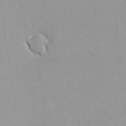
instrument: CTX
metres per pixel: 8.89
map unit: lHvf
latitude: -12.1984
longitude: -104.7624
